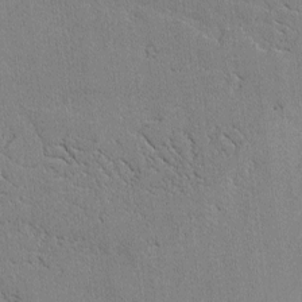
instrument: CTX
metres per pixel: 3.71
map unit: lAvf
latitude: -2.2928
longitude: -108.6679
